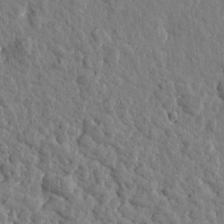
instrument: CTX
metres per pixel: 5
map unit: Htu
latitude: 1.0269
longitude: -179.0837
